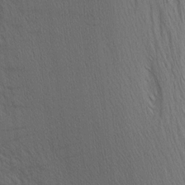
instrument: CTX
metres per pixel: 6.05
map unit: Nhu
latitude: -4.1039
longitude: -150.9135
